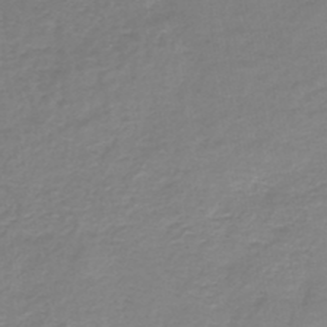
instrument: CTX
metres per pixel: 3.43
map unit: HNb
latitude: -45.8045
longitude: 52.5762
